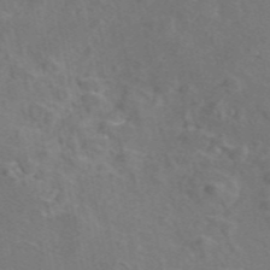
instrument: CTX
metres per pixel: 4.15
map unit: eAb
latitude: 45.9150
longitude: 110.1983
